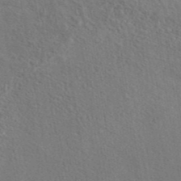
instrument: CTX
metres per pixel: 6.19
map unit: eAb
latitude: 42.9136
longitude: 113.4077
